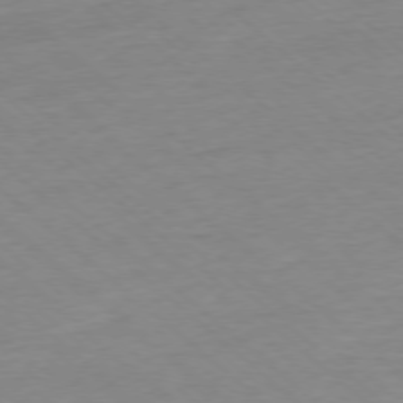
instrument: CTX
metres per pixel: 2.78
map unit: Ap
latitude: -77.5210
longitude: -96.5735
